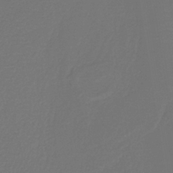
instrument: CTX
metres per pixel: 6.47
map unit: lHb
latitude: -38.6141
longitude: 55.3321
